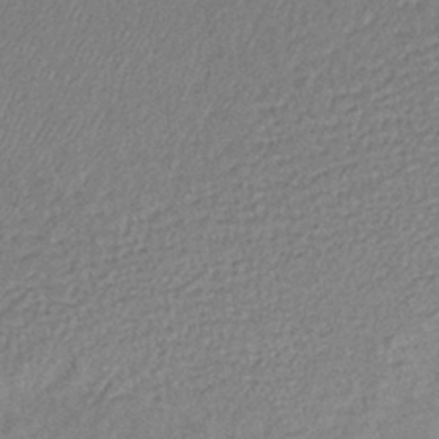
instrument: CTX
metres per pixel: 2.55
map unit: lHb
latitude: -41.1620
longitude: 62.1416
